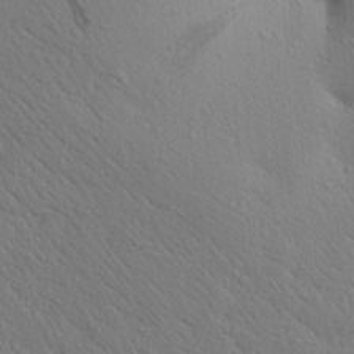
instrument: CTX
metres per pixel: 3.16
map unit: Aa
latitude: 24.3845
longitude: -148.1389
